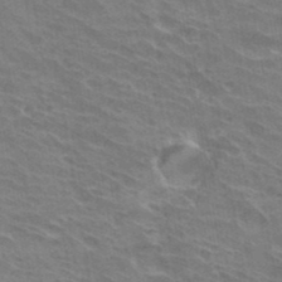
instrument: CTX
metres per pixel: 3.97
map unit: Hto
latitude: 32.0822
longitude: -40.8380
